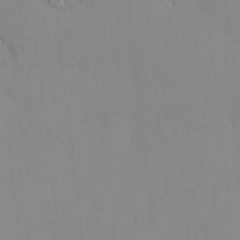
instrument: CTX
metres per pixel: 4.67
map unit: HNhu
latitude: 4.4412
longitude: 7.5399
